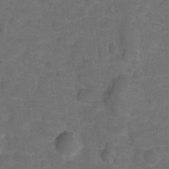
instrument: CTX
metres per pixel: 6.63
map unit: Hto
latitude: 5.0836
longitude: -31.4994
